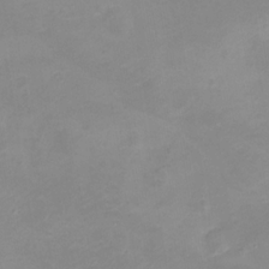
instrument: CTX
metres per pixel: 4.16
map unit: eHh
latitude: -5.4265
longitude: -78.4223
